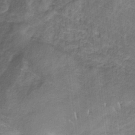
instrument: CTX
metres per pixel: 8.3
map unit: lHb
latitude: -31.4832
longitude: 66.1984
